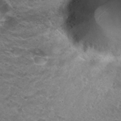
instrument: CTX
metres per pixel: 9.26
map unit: Hto
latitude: 29.9339
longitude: -48.4223
